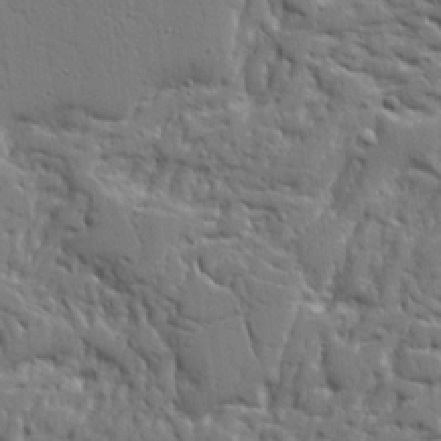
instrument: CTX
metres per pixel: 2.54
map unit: Aa
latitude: 19.9717
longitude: -124.1766
